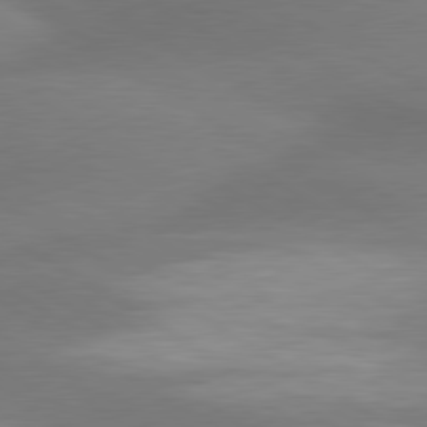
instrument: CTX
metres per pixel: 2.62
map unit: lApd
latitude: 79.9528
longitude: -88.1389
